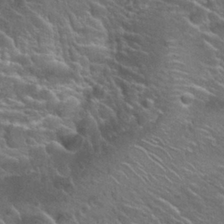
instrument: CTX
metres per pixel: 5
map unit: Hto
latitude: 27.0081
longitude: -50.0255
